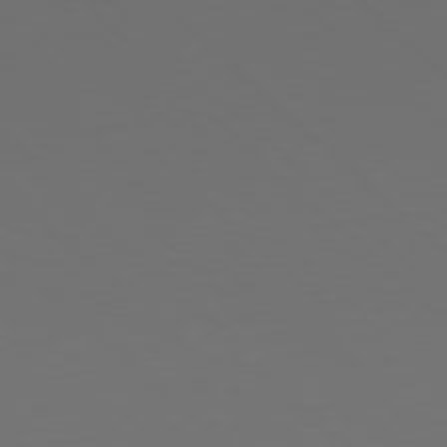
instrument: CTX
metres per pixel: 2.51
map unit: Hpe
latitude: 78.1011
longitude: -173.1214
